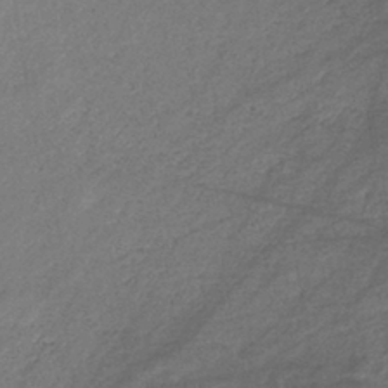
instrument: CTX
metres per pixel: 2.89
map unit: lHb
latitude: -40.2550
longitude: 75.1809
